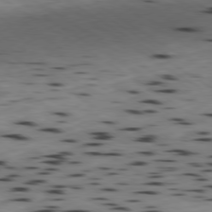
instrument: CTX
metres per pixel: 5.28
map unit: Ap
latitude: -80.0472
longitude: -101.1214
